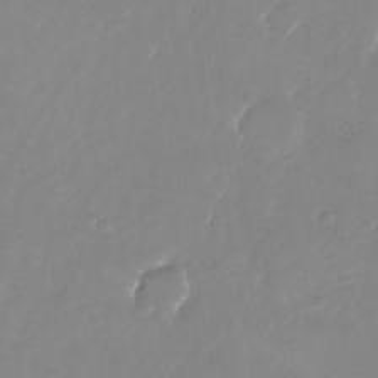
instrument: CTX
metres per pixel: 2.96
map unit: Nhu
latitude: -26.1227
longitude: -73.2159
